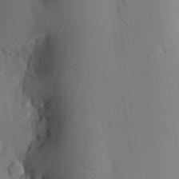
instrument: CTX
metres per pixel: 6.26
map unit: eHh
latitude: 28.1767
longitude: -79.2726
